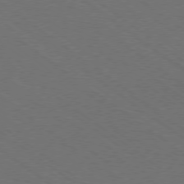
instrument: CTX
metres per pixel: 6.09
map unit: Ap
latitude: -79.0675
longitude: -64.0444
